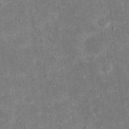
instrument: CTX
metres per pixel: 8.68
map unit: eHh
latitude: 20.5357
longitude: -71.3481
